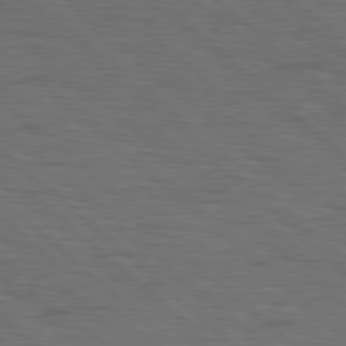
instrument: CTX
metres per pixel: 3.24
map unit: Hpe
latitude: 78.1389
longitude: -155.6694
